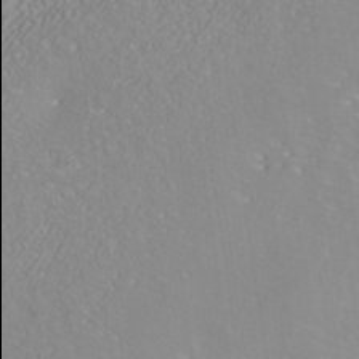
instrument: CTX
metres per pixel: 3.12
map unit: ANa
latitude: 40.1010
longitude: 22.0094
